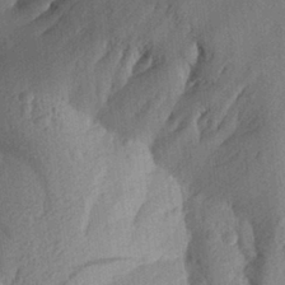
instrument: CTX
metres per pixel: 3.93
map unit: Aa
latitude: 27.2726
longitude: -145.2915
